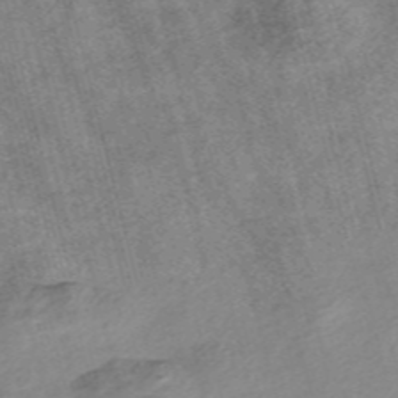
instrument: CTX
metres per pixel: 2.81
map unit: Nve
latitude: -56.4440
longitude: 53.7855
